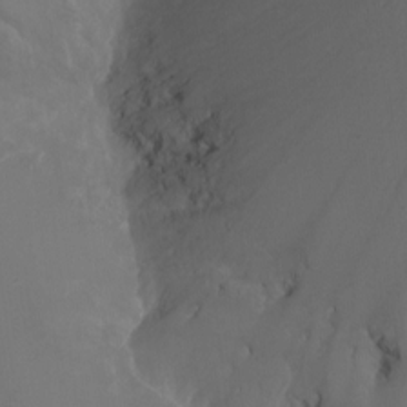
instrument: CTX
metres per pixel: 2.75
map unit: Ht
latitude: -12.0283
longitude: -43.2348
